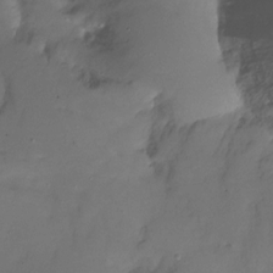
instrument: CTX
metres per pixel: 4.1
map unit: Ht
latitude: -10.8219
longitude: -45.1781
